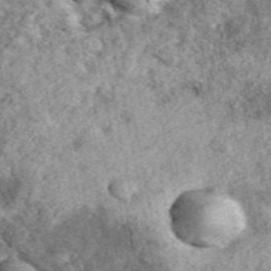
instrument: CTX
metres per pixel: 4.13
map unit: eAb
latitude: 39.1592
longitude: 110.2362
